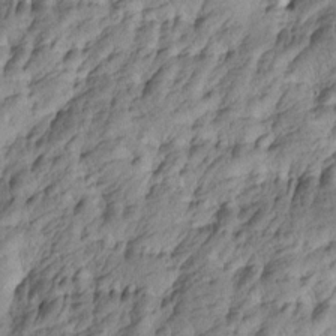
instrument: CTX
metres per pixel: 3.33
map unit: Htu
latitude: -4.4440
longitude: -176.6112
